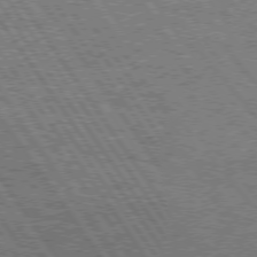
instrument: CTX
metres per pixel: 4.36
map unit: Hpe
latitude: 74.9892
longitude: -151.8016
